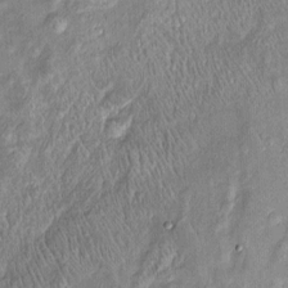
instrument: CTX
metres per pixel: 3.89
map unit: Htu
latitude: -5.8989
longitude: 158.4629
